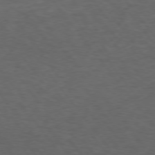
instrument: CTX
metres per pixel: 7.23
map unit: Hpe
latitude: 74.7246
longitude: -131.9340
